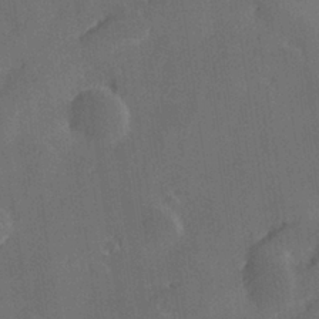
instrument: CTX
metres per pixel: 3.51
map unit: Hve
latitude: 28.2333
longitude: 144.9353
